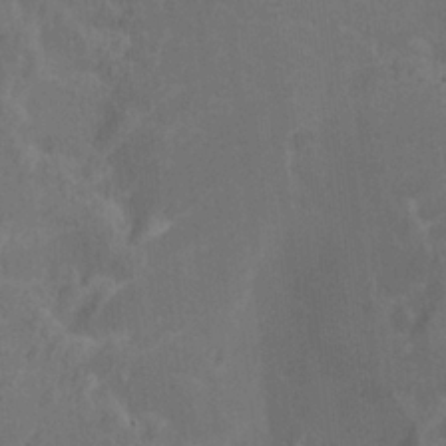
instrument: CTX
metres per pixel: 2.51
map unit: Nve
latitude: -7.2376
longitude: 174.2739
